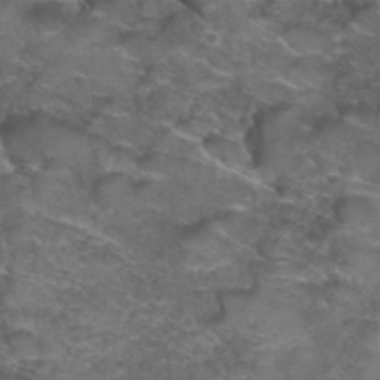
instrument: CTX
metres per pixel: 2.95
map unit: Hto
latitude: 39.5749
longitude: -42.0255
